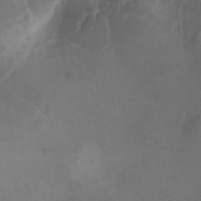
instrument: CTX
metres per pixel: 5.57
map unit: Ave
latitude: -7.9367
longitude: -122.0633
